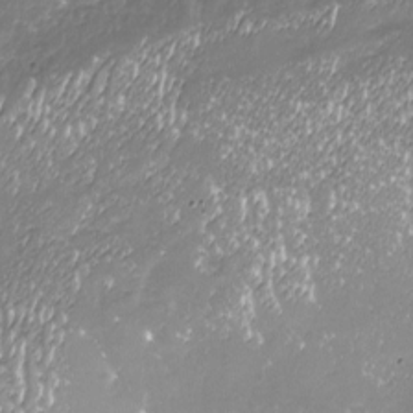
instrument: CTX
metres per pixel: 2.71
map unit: Nhu
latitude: -18.5385
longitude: -57.9906
